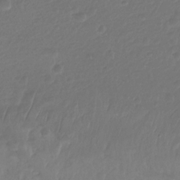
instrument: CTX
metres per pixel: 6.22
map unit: Nhu
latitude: -13.1053
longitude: -62.3845
